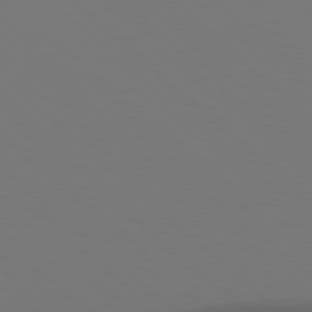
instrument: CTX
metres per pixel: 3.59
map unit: Hpe
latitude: 78.0255
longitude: -165.1970
